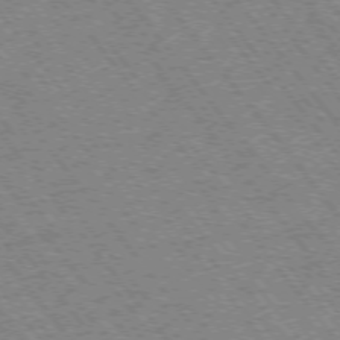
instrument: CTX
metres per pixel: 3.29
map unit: Ap
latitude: -75.6722
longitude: -87.7260
